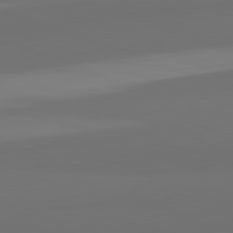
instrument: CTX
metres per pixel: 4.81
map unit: lApd
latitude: 82.4412
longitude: 159.3509
